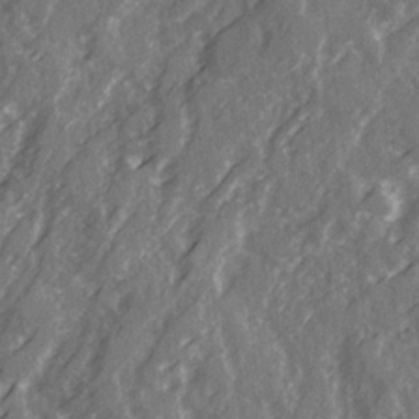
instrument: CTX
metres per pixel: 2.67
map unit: Ave
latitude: 21.7261
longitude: -132.2523
